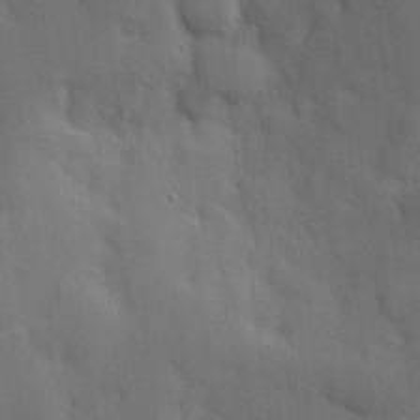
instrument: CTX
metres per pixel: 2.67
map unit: Hve
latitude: 19.3292
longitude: 151.1242
